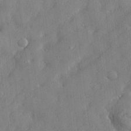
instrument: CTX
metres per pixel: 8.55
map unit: lHvf
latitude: 24.3278
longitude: 143.1809
